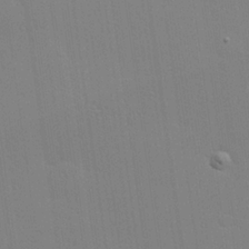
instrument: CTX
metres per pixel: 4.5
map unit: Hve
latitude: 25.9150
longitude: -91.2726
